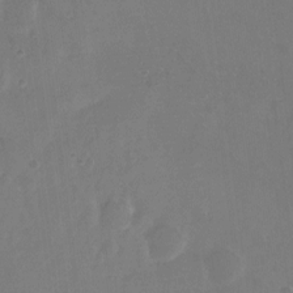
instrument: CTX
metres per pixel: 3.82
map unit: Hto
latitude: -12.8975
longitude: -40.6679
